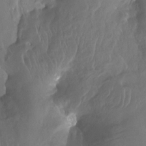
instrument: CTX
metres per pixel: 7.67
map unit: Htu
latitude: -14.7841
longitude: -47.4238
